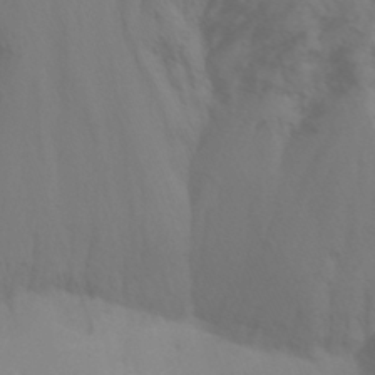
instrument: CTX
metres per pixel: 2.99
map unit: Ht
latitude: -15.4266
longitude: -55.6694
